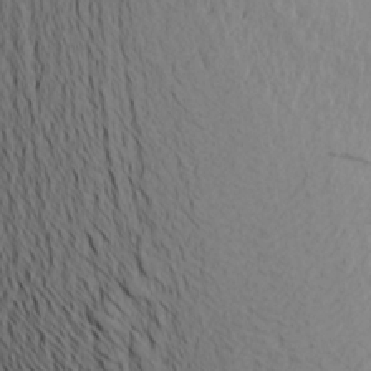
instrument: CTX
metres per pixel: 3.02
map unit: Aa
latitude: 20.7813
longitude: -145.4993
